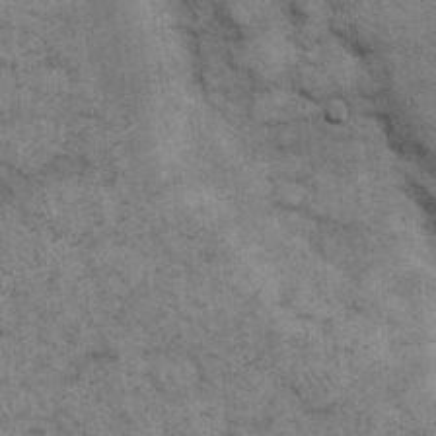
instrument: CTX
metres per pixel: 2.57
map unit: eHh
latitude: 14.8947
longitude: -65.5371
